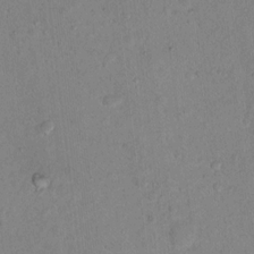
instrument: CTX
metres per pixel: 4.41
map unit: Nhu
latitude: 14.1200
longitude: -36.9325
